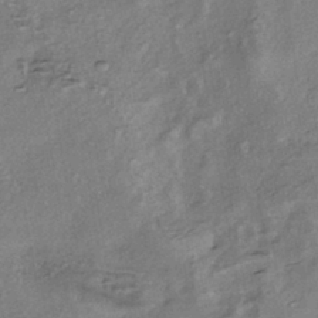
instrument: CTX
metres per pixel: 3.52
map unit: eHh
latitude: -41.6155
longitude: 120.0094
